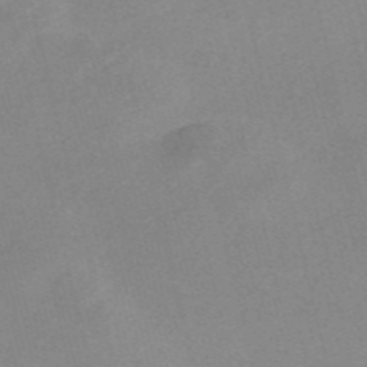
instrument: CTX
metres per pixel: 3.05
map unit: Nve
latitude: -57.2187
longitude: 58.6707
